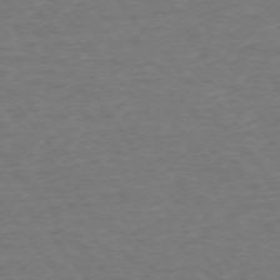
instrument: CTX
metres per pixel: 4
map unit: Ap
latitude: -75.4077
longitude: -84.3467
